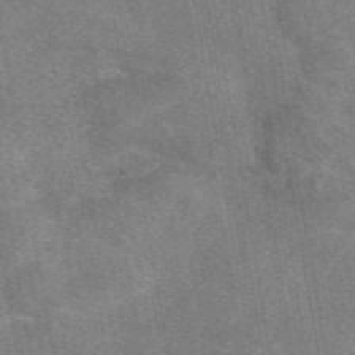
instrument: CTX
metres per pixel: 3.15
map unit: eAb
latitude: 49.6694
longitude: 116.0660
